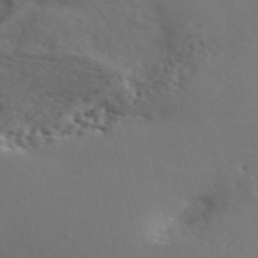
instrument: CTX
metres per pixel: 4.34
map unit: ANa
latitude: 50.1011
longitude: -81.8394
